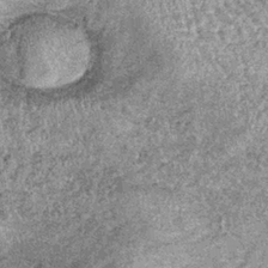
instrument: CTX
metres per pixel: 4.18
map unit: lHb
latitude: -36.9163
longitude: 66.5952
